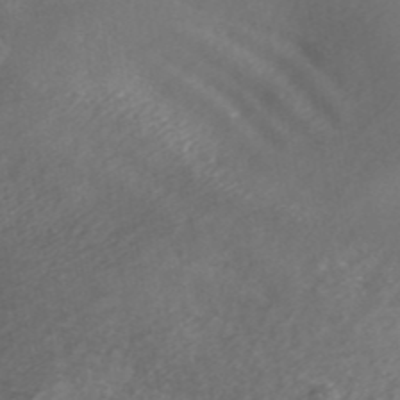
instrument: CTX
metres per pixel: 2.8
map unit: ANa
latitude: 42.3656
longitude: 24.0094
